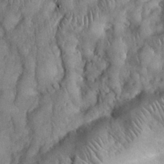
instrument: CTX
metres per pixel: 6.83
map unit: Nhu
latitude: 28.1389
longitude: -67.4615
